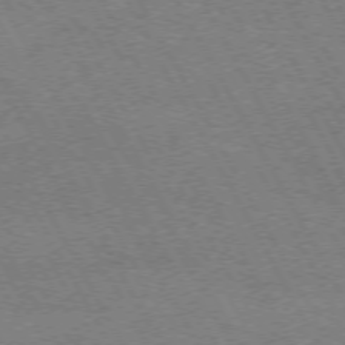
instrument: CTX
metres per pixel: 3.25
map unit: Hpe
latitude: 72.3090
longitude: -128.3089
